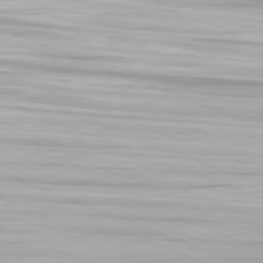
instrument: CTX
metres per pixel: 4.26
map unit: Ap
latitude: -82.0850
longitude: -76.2900
